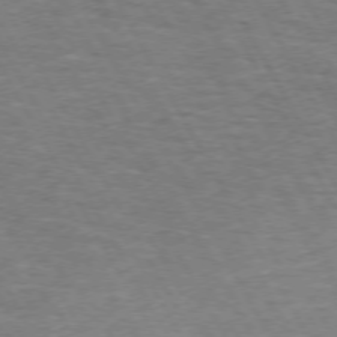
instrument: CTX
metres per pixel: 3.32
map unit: Hpe
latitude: 72.2334
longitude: -123.7450
